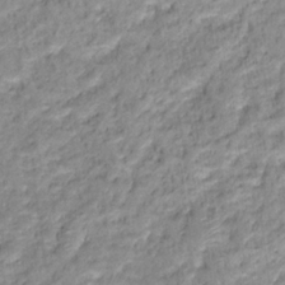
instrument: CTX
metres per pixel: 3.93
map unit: Hto
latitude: 16.1956
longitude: -37.1403
